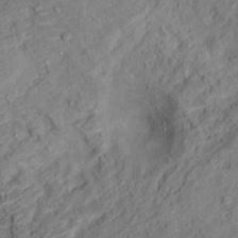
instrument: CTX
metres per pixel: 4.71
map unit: Ht
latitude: 12.2334
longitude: -40.4789
